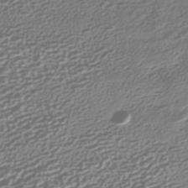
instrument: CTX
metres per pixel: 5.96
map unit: HNhu
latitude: -42.8785
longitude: 106.1606
